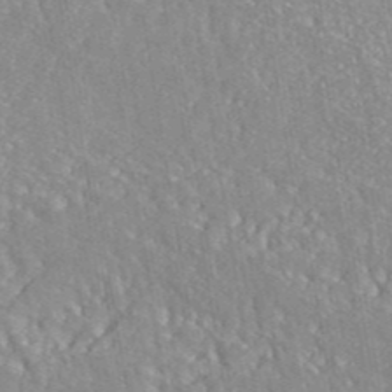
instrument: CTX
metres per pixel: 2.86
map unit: eAb
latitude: 42.7435
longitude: 106.5007
